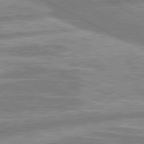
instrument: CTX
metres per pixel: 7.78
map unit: lApd
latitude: 80.4034
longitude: -167.4615
